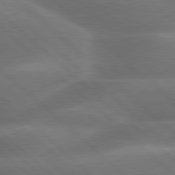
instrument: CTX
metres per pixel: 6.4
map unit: lApd
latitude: 79.4049
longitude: -116.3845
